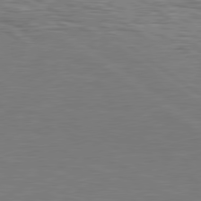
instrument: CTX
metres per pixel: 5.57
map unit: lApd
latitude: 79.4994
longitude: -141.4804
